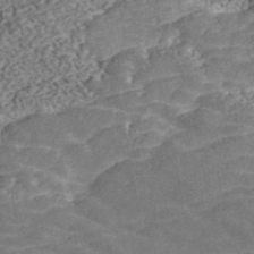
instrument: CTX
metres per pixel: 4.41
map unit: ANa
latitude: 45.5938
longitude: 38.6518
